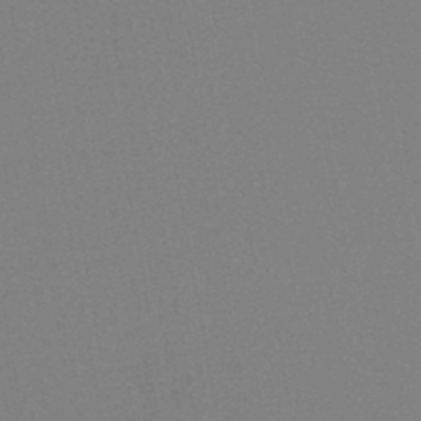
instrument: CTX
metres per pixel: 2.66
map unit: lHb
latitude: -43.7666
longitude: 67.4265
